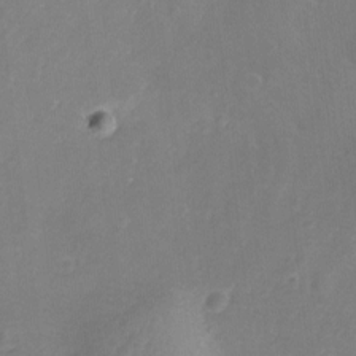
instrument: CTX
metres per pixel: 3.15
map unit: lAvf
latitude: -8.1606
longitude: -119.7449
